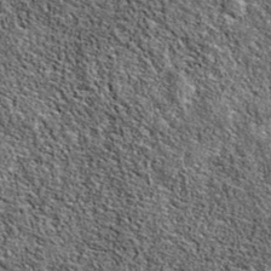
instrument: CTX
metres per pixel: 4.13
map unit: eAb
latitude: 39.1781
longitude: 106.3495
